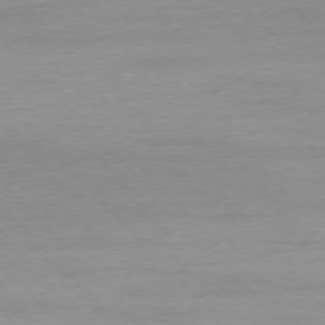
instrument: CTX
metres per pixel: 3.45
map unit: Ap
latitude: -77.1620
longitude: -93.1025
